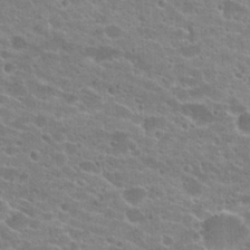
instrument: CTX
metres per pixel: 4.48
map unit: Hto
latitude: 23.7072
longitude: -43.6694
